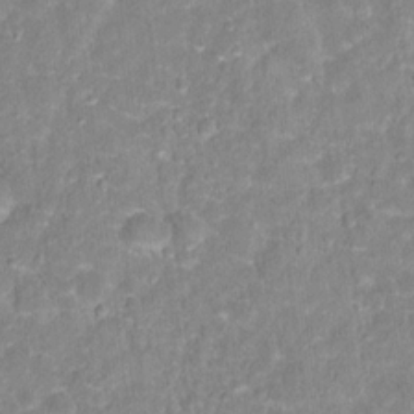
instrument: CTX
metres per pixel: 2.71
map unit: Hto
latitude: 16.8002
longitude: -37.0648
